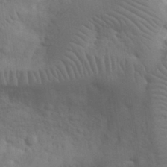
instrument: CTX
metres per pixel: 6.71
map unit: eHh
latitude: 32.8569
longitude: -68.7057
